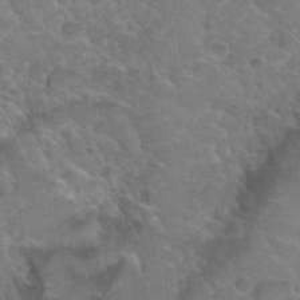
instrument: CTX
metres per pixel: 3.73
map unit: Hto
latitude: 35.4804
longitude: -46.3468
